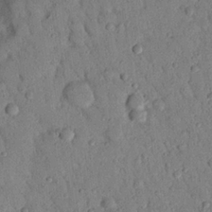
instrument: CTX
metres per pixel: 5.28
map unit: Nhu
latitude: 22.5735
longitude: -76.6490
